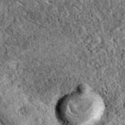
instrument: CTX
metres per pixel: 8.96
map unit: eAb
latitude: 38.5735
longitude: 111.3510
